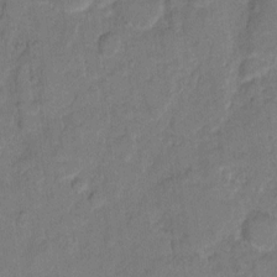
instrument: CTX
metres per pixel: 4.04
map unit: eHh
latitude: 9.9717
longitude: -64.5168
